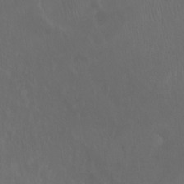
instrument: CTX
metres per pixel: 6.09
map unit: Ht
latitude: -7.8800
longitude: -38.6301
